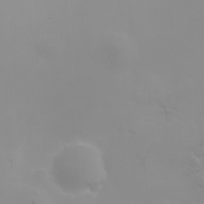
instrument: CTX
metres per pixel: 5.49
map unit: HNhu
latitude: 7.0458
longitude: 14.1984
